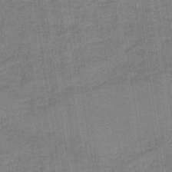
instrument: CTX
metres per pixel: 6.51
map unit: HNb
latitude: -37.1242
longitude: 51.7855
